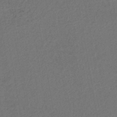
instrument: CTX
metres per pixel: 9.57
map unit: lHb
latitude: -43.2753
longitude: 68.3306
